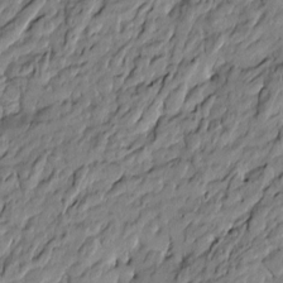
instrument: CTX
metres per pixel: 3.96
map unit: Htu
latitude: -6.4251
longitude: 177.7667
